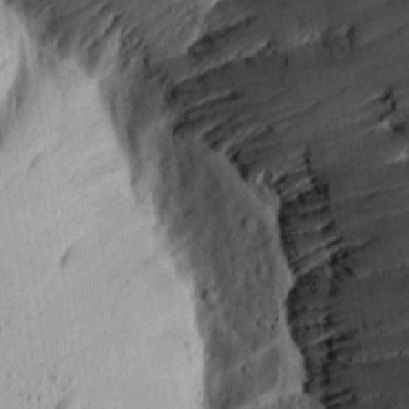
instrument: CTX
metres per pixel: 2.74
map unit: Aa
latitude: 14.0444
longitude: -144.5923
